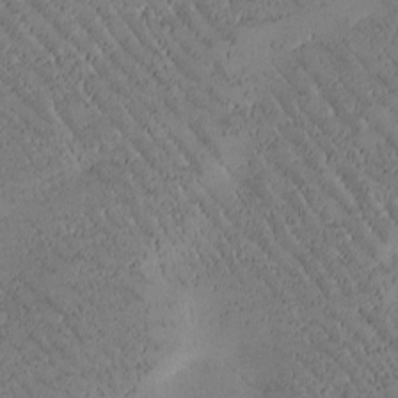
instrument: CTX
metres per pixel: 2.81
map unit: Htu
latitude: -2.2550
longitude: 176.1795
